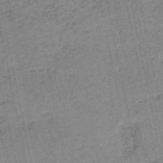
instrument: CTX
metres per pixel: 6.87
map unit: HNb
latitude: -51.3321
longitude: -51.6316
